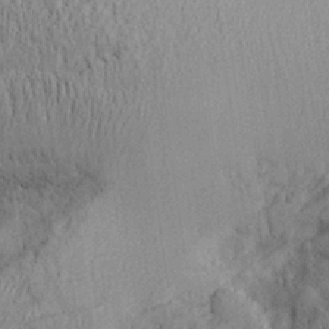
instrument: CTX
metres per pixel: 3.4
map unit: Aa
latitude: 28.2522
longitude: -134.1955
